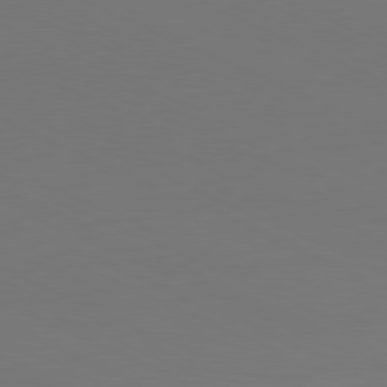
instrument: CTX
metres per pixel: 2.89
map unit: Hpe
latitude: -81.7667
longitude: 19.5399
